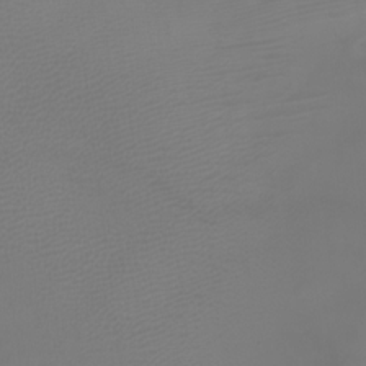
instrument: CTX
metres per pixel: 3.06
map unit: Nhu
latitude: -7.8233
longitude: -73.0837
